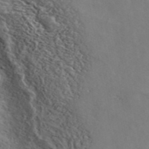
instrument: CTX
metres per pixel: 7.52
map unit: ANa
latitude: 42.0633
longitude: 52.8785
